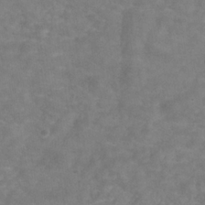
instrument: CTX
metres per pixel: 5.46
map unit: Hve
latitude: -34.0094
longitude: 91.3132
